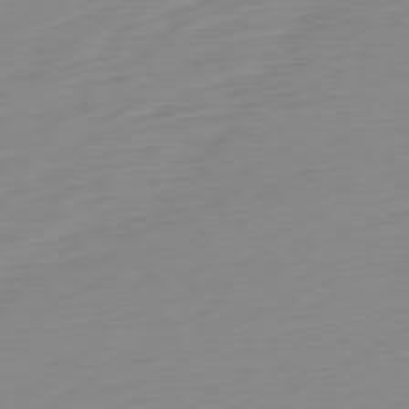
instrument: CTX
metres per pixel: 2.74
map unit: Ap
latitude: -78.8786
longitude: -66.0633
